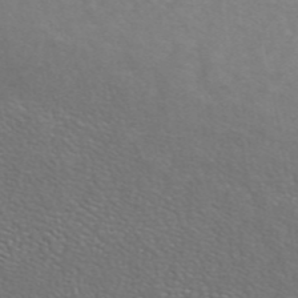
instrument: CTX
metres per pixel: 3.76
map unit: ANa
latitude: 44.7624
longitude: 28.7652
